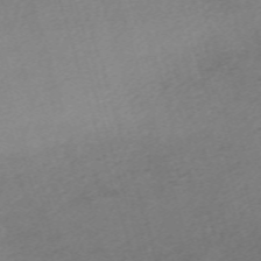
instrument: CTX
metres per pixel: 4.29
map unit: eHh
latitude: -62.0661
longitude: 53.5966
